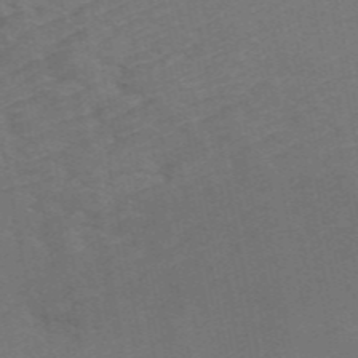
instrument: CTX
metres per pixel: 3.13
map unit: ANa
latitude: 48.8002
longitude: -73.8584
